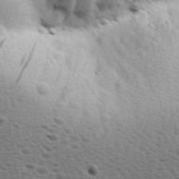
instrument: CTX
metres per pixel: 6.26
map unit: Hve
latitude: 24.1199
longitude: -97.3293
